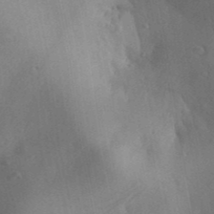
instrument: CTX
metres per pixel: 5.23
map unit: Aa
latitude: 30.3279
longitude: -142.5546
